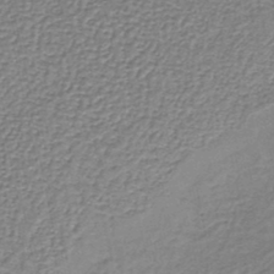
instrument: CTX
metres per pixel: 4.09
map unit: lHb
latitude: -36.4629
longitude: 58.8407
